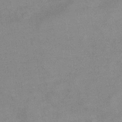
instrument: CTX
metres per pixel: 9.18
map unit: eHb
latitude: -32.5007
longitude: 68.0283
